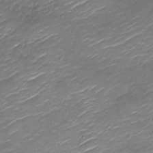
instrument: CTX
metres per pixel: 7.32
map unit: Nve
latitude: -17.9745
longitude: 107.4644
